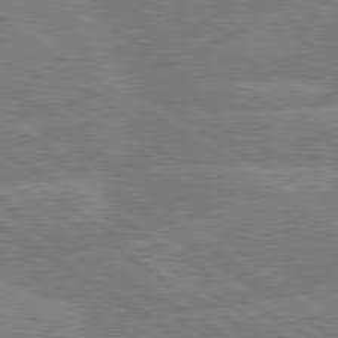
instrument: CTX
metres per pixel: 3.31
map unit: lApd
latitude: 79.2915
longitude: -131.1970
